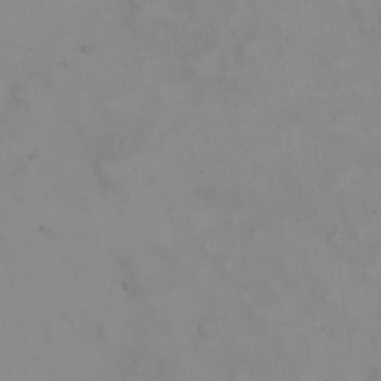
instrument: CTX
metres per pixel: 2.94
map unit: eHh
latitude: 23.0080
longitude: -60.7246
